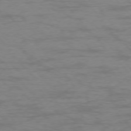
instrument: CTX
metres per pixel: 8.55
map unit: Ap
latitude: -76.1606
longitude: -69.9906
